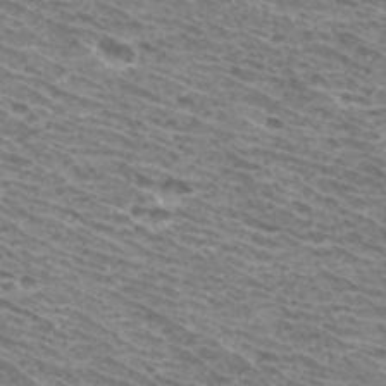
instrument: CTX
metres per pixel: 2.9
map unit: Hto
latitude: 33.3482
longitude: -40.5167
